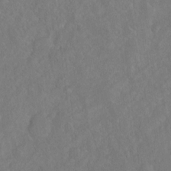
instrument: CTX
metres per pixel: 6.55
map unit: Hto
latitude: -7.7477
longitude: -39.9150
